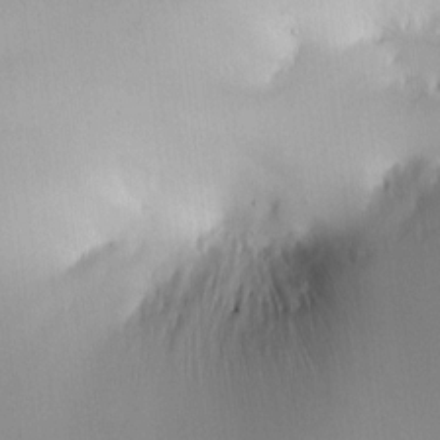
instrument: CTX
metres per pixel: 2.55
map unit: HNhu
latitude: 5.9717
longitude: 8.6896
